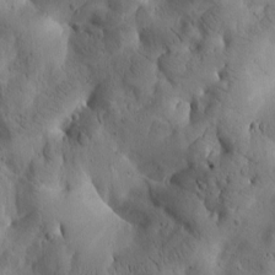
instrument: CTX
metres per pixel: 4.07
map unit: Htu
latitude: -2.3306
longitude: 170.7463
